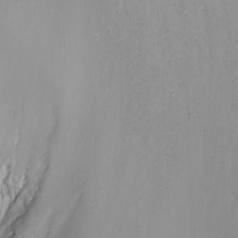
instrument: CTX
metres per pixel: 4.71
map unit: Nhu
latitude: -7.8611
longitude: -93.2159
